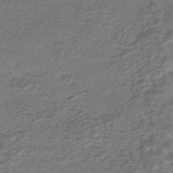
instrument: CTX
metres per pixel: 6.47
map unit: HNhu
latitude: -43.2564
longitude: 101.5399
